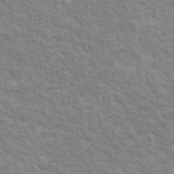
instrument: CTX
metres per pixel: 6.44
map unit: Ht
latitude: 12.7435
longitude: -39.8772
